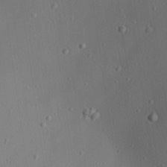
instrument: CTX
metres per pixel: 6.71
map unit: Aa
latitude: 23.0647
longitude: -137.7072
